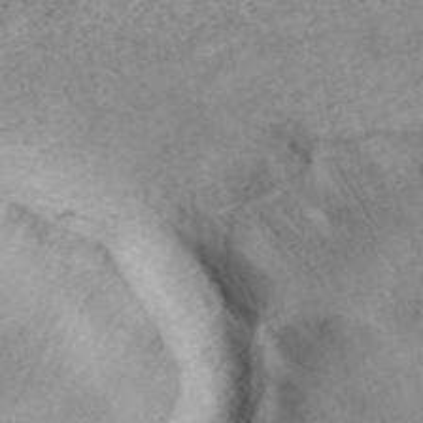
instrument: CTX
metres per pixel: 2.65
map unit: ANa
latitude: 45.5749
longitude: 23.9556
